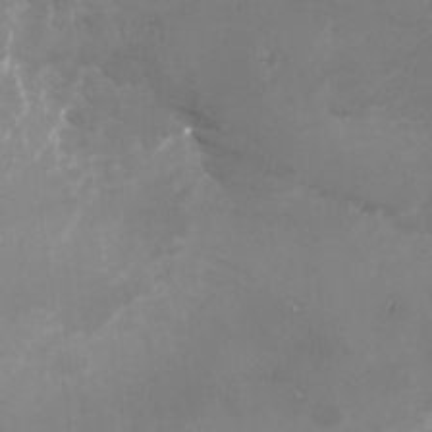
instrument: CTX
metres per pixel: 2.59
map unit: Nhu
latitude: -28.9542
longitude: -76.6679
